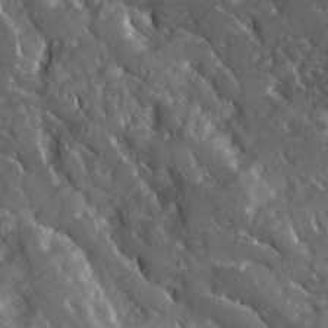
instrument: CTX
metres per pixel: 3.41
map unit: Ave
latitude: 15.8017
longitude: -131.0081
